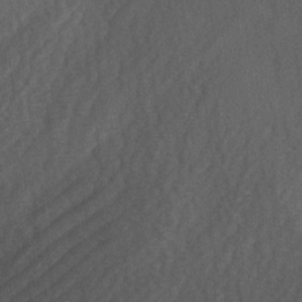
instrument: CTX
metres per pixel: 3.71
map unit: Ave
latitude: 1.8961
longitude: -111.7639
